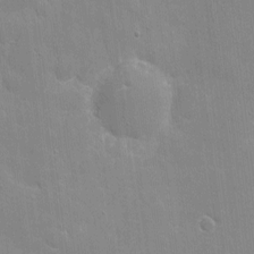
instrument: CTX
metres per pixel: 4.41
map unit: eHh
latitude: 4.5168
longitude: -67.0647
